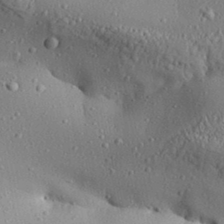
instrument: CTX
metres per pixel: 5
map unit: Aa
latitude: 31.4238
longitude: -134.3467
